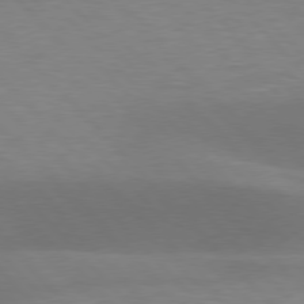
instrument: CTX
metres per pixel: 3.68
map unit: lApd
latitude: 76.9891
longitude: -59.2537
